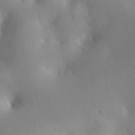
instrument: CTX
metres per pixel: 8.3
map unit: eHh
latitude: 25.7449
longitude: -64.8191
